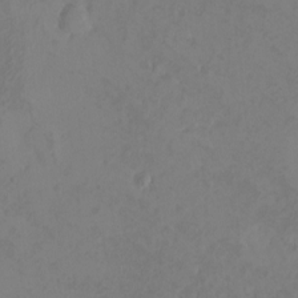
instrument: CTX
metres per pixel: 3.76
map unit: eHh
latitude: -3.2186
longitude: -74.5168
